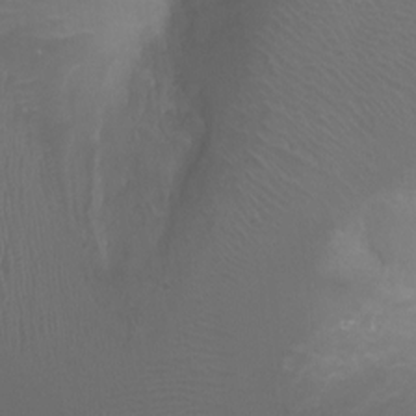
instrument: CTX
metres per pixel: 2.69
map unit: Ht
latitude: -0.8030
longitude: -17.9150
